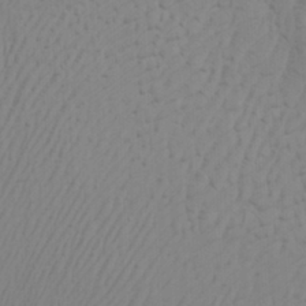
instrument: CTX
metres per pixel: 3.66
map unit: Htu
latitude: -3.9367
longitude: -72.7058
